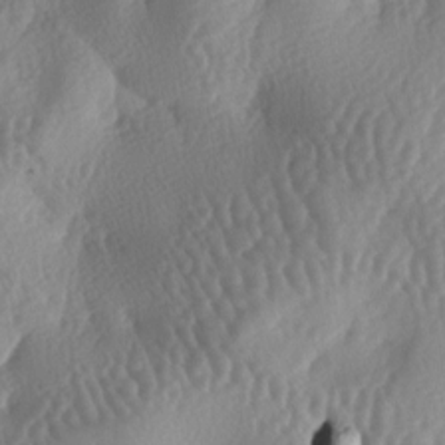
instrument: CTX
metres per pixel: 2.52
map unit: lAa
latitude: -6.5951
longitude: -128.3656
